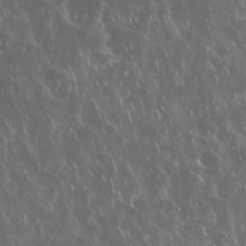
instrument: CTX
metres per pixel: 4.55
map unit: Nhu
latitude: 29.1592
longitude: -59.9906
